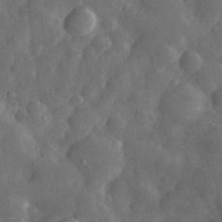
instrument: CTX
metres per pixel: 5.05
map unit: eHh
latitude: 31.4616
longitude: -70.5923
